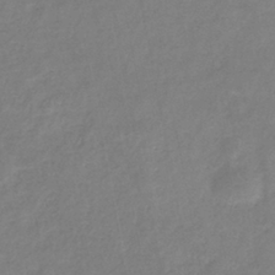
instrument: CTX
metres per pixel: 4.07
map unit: eHb
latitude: -37.7666
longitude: 76.7652
